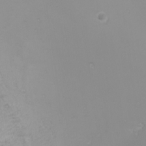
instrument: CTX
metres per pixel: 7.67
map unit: Nhu
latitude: -6.9352
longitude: -81.5938
